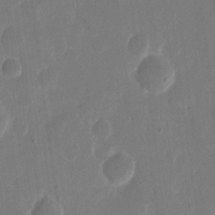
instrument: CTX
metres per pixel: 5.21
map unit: eHh
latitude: 11.9528
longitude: -68.3467
